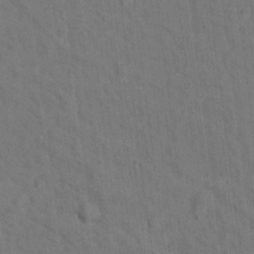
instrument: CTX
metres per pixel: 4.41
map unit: Hto
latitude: 15.2915
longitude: -36.0822
